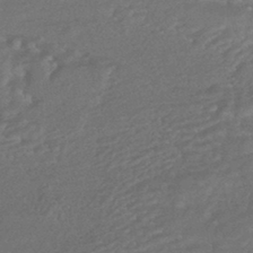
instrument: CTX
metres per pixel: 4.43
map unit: HNhu
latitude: -43.6532
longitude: 98.3117
